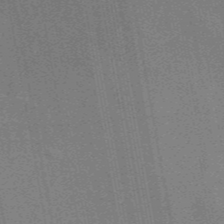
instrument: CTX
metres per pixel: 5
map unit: eAb
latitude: 46.1200
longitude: 122.3684
